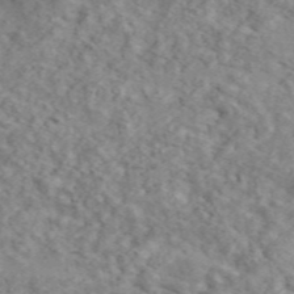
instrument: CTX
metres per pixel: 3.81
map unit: ANa
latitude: 46.9136
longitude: 25.9745
